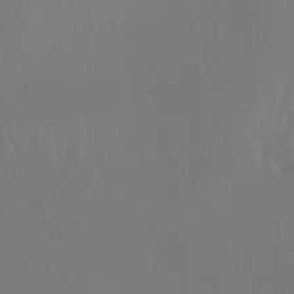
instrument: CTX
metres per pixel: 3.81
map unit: Ht
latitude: -15.8612
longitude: -41.2725
